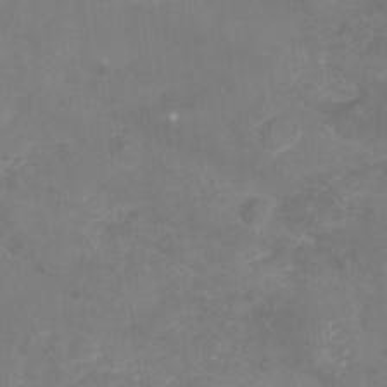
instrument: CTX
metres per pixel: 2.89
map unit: Nhu
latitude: -16.5952
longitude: -57.5749
